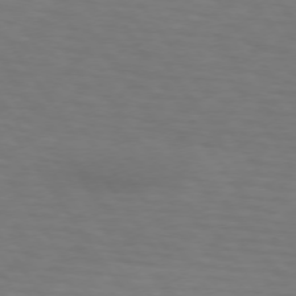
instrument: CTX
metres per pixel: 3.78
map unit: lApd
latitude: 73.6883
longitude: -75.9339
